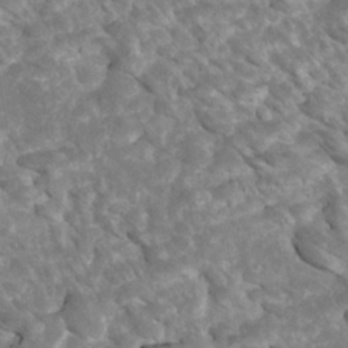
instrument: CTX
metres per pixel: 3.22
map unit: Htu
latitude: 2.5734
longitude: 142.0472
